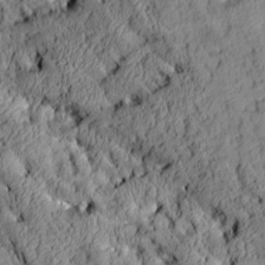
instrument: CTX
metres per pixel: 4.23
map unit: Aa
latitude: 7.0458
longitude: -128.1767
